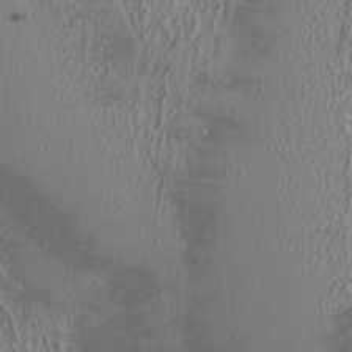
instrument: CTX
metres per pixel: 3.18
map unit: Nhu
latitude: -0.9353
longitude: -78.5357
